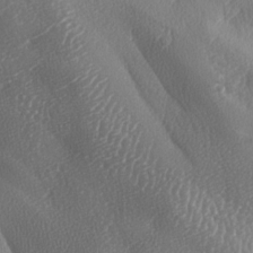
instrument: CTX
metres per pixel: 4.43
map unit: lAa
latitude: -8.2739
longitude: -128.5546
